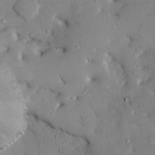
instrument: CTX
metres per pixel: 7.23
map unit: Ht
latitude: 12.5924
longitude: -40.5167
